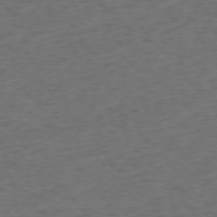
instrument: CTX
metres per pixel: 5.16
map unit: Ap
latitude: -76.0283
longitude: -62.1011
